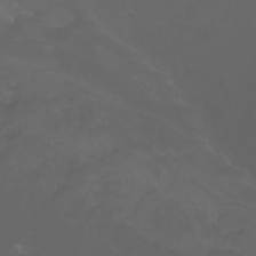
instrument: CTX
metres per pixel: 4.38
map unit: Nhu
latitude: -7.6155
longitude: -82.6679
